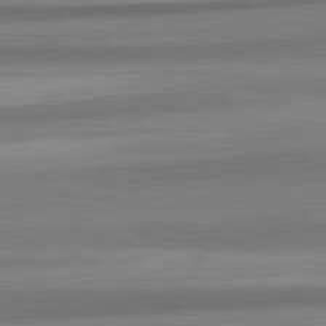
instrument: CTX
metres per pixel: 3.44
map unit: lApd
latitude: 82.4412
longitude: 178.4629
